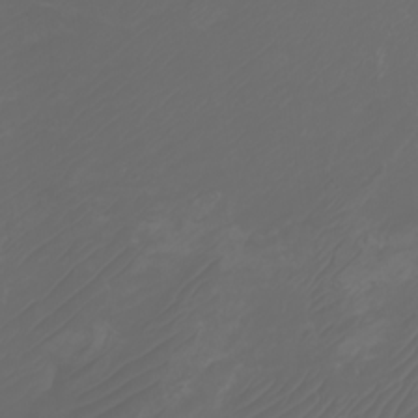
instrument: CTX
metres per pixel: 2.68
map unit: Nhu
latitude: -7.4643
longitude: -83.0269
